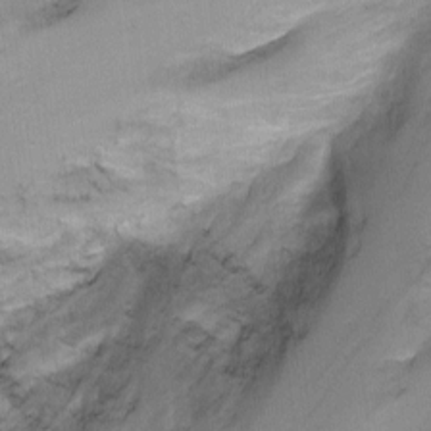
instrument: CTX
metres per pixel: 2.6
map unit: Ht
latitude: -2.7274
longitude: -28.6490
